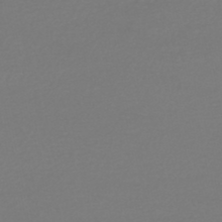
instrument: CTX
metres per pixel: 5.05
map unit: HNhu
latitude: -48.0661
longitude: 103.6155
